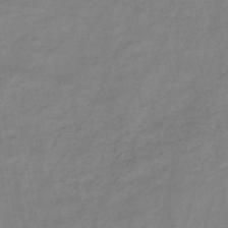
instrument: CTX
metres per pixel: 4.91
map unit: HNb
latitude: -46.3684
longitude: -38.3278
